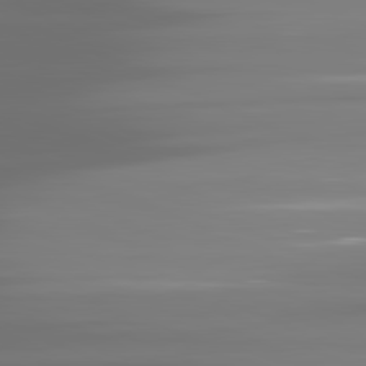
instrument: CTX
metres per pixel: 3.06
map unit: lApd
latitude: 81.7450
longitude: -136.9136
